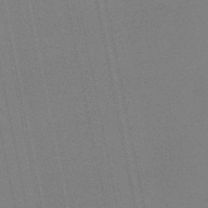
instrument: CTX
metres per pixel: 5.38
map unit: eHb
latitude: -49.9745
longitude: 68.8974
